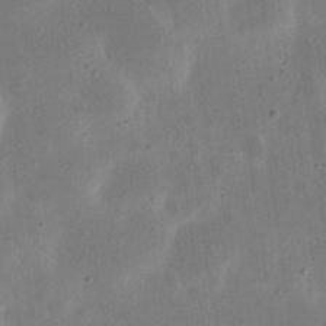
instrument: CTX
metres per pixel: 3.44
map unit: eHh
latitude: 23.7261
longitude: -68.9514
